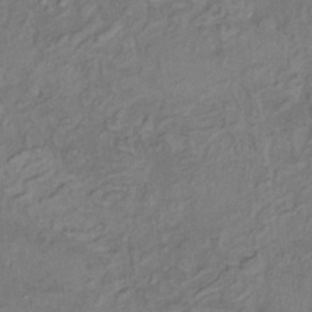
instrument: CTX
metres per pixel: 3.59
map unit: HNhu
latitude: 5.4615
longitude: 13.6722
